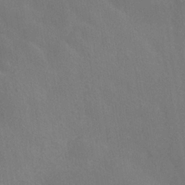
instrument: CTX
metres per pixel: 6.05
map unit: ANa
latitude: -36.8974
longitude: 95.5399
